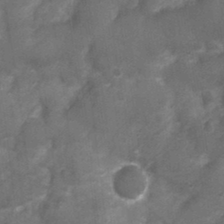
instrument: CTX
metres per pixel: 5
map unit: Nhu
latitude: 3.9339
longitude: -18.1955
